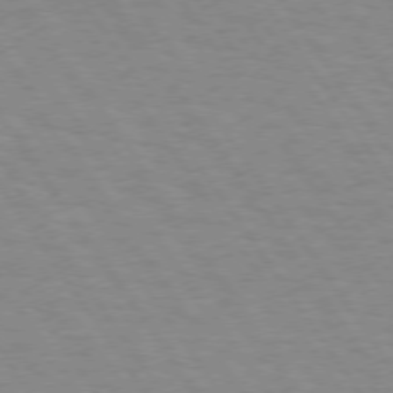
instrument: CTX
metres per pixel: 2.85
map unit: Hpe
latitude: 74.0444
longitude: -137.0081
